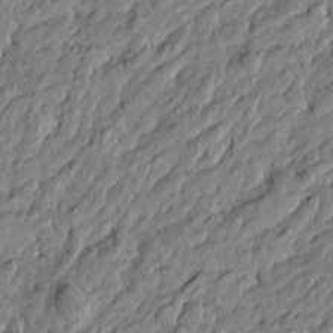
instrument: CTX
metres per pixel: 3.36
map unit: Htu
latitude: -5.6155
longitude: 177.8045
